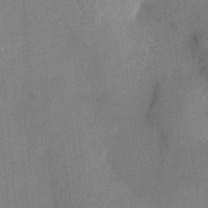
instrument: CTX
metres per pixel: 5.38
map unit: HNhu
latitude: 13.6883
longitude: 10.8408
